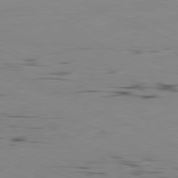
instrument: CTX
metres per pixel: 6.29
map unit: Ap
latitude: -80.9164
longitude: -93.5749
